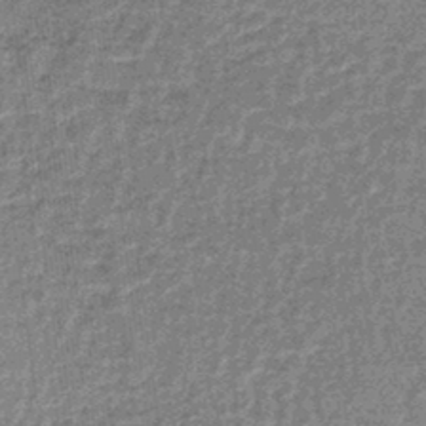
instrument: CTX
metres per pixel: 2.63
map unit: lHb
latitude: -44.4818
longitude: 66.4629
